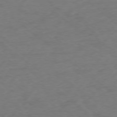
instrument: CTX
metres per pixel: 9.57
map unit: Ap
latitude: -77.8233
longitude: -76.2144
